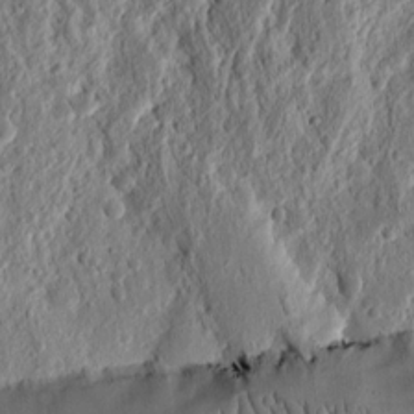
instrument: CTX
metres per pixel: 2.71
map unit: Ht
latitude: 11.3482
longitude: -75.4993
